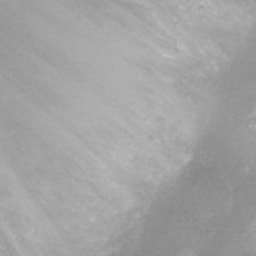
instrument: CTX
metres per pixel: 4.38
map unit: Ht
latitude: -6.3117
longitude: -19.7071
